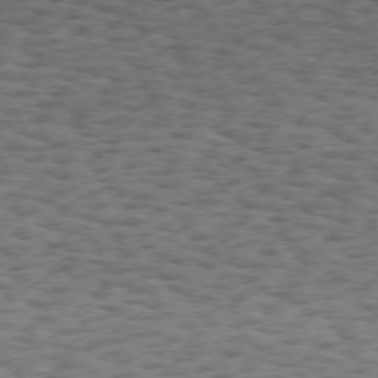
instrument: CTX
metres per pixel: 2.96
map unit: Hpe
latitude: 72.6869
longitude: -129.7449
